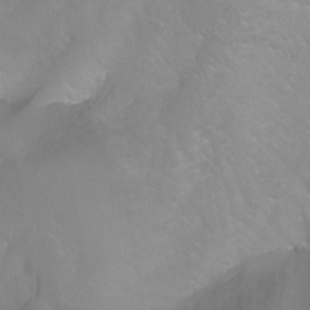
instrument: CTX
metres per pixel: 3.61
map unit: Nhu
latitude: -4.5573
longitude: -75.9528
